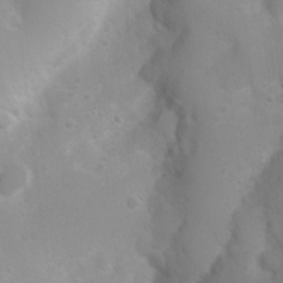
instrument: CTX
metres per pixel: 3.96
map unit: Nhu
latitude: 3.8016
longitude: -26.8380
